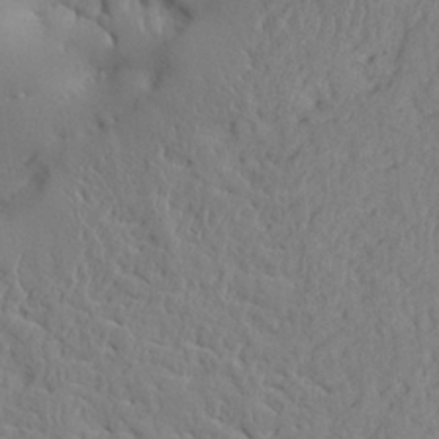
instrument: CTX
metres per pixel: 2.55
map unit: Aa
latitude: 24.2900
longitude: -132.9703
